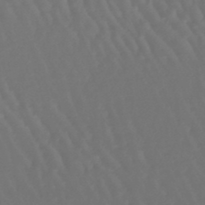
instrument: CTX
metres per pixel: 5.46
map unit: lHb
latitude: -46.2928
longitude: 76.6141
